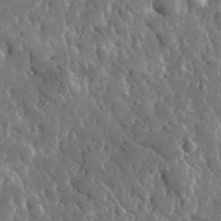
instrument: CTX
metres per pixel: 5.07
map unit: lHvf
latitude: 34.4790
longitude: -88.1578
